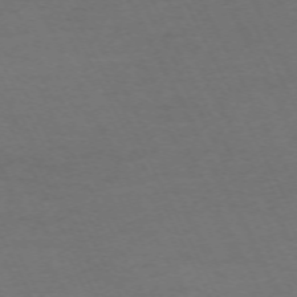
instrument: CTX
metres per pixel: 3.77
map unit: Hpe
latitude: -70.8408
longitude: 15.2754
